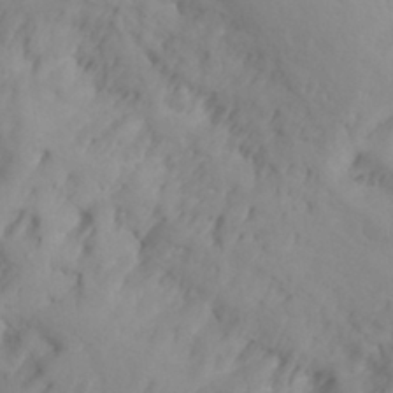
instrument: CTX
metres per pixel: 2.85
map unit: Nhu
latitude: -8.6140
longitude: -73.6505
